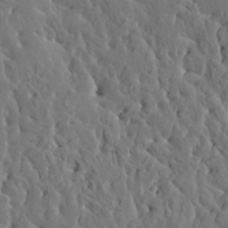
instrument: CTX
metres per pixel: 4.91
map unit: HNhu
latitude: 6.1389
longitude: -0.6112
